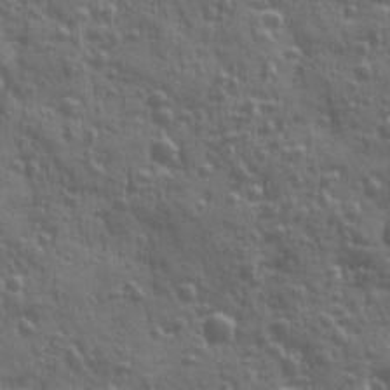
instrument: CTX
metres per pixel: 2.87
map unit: Ave
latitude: 12.2523
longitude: -103.9906
